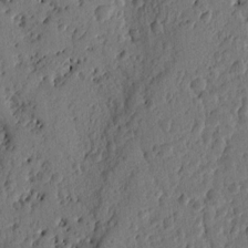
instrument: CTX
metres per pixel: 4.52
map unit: Ht
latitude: 10.5357
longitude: -77.5560
